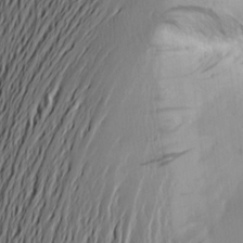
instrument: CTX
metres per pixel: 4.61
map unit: Aa
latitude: 20.5924
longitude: -143.6127
